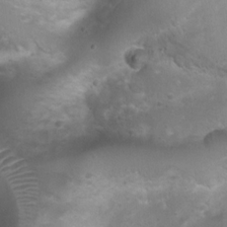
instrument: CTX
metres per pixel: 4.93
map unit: Ht
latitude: 4.4790
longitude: -21.1025
